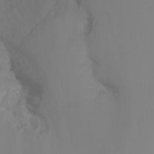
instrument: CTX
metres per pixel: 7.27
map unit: Ht
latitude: -15.0298
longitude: -53.0837
